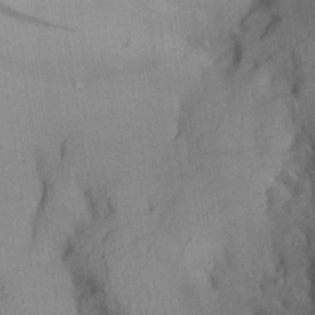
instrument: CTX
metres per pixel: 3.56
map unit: Aa
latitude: 27.8583
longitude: -134.6868
